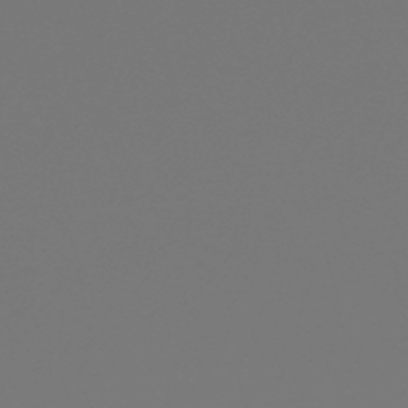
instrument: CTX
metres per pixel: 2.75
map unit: HNb
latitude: -45.6344
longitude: 55.1998
